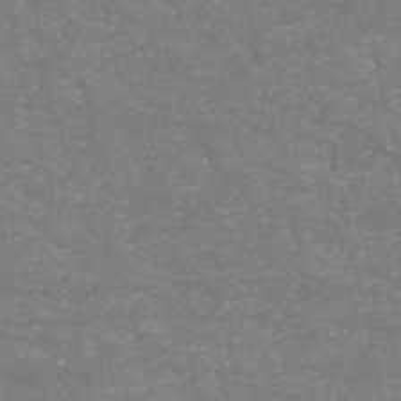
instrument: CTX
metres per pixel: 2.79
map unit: HNb
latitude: -54.0283
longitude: -38.4790
